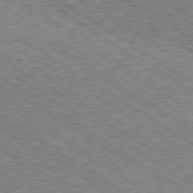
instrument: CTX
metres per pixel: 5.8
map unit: Ap
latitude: -80.1039
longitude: -51.7071
